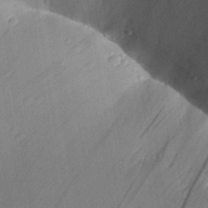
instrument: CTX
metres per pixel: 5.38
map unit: Aa
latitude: 31.0648
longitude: -133.8583
